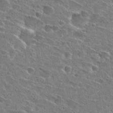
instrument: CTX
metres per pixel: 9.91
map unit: Hto
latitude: 26.4601
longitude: -45.8016
